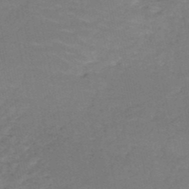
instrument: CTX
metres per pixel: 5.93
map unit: HNb
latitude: -50.3873
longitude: -52.6680
